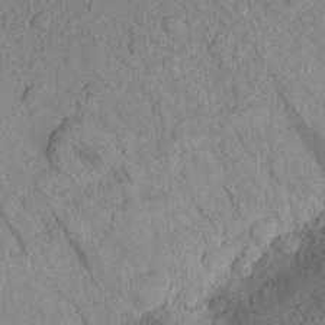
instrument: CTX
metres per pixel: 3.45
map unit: Aa
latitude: 23.0836
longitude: -143.4616
